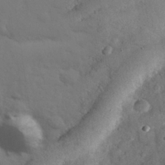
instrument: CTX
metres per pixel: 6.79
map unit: eHh
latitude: 30.6302
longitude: -69.5560
